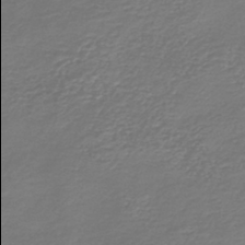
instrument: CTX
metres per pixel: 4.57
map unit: HNb
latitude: -42.9919
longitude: 50.0094
